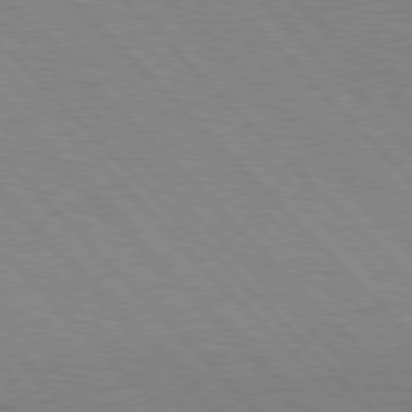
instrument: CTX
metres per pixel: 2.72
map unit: Hpe
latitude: 76.6679
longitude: -127.0081
